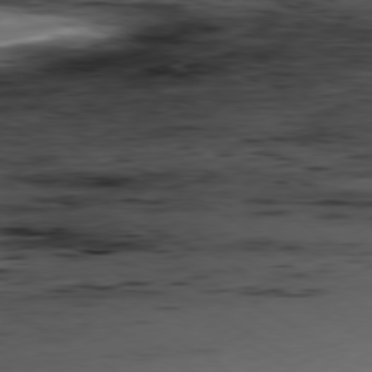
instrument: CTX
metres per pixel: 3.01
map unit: Hpe
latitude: -80.6141
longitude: 15.3510
